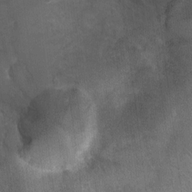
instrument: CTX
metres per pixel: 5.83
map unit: Nhu
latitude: 3.8583
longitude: -16.7813
